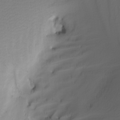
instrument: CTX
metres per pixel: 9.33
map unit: Nhu
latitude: -4.8786
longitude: -91.3482
